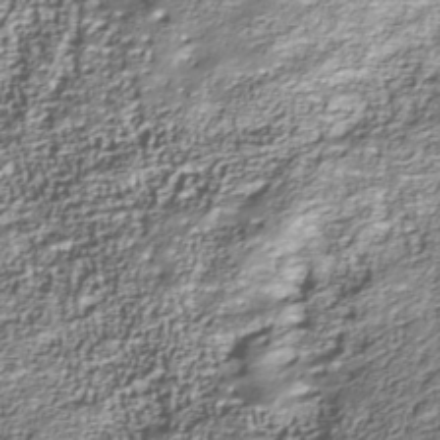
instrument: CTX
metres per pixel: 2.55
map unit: Nhu
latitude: -40.1228
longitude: -86.0822
